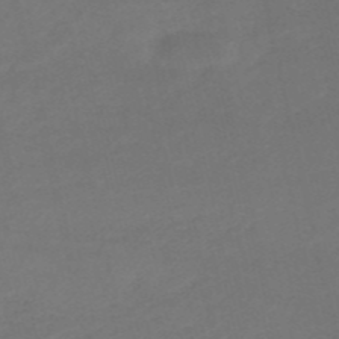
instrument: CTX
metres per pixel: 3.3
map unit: HNb
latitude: -54.1417
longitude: -50.0255
